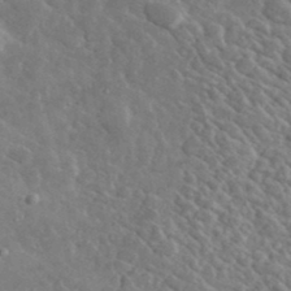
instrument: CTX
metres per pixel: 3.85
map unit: lHvf
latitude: 36.9703
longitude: -89.6883
